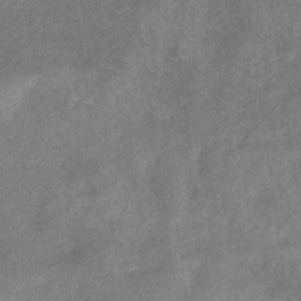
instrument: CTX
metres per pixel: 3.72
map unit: eHb
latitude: -33.9556
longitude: 78.2739
